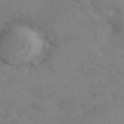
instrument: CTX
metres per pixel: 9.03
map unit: eAb
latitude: 41.4048
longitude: 108.3117
